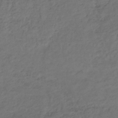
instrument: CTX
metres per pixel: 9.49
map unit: lHb
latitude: -34.5007
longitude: 66.3306
